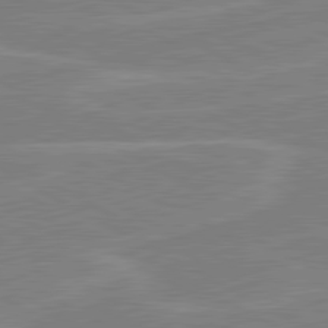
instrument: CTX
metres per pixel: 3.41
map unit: lApd
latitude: 80.7246
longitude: 121.8233
